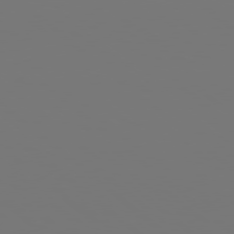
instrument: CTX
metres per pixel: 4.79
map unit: Hpe
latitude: 78.2901
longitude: -163.5560
